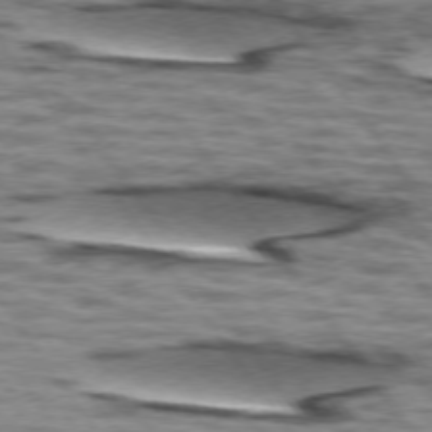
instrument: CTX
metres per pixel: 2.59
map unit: lApd
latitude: 74.3278
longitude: -53.4805
